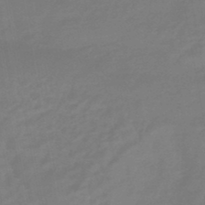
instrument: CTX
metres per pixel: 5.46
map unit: eHb
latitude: -46.2550
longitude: 88.2550
